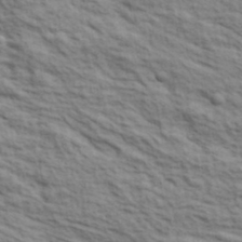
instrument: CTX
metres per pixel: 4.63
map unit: lHvf
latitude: 38.6112
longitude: -89.4238
